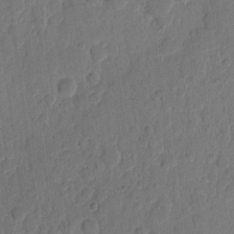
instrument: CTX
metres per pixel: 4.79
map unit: eHh
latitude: 8.8002
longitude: -65.1970
